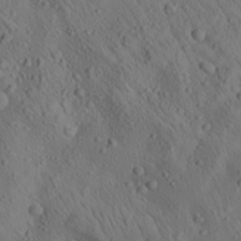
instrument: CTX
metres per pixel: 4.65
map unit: Aa
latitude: 23.4048
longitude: -138.9325
